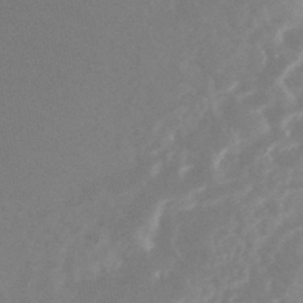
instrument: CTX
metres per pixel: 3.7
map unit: HNhu
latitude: -44.0850
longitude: 91.1243
